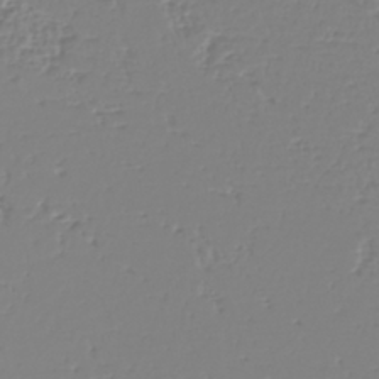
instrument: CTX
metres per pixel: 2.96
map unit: eHh
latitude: -42.1038
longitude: -33.1592
